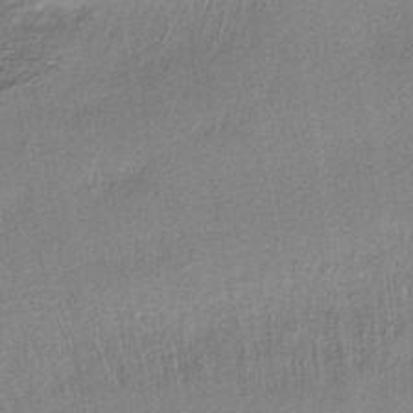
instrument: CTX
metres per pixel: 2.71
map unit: lHb
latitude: -40.4818
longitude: 71.1242
